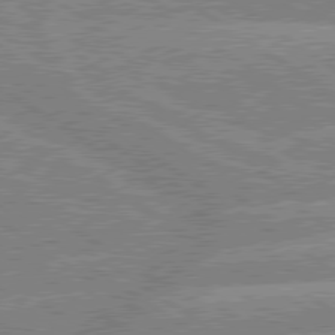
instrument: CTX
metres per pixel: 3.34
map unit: lApd
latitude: 79.4049
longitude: -158.1011
